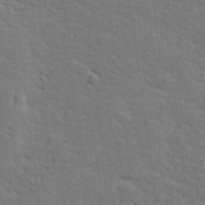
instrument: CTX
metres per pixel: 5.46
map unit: lHvf
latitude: 25.7260
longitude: 142.2361
